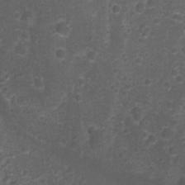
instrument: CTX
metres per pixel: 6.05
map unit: Nhu
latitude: 2.8191
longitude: -15.8773
